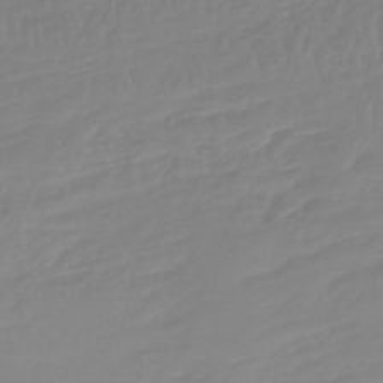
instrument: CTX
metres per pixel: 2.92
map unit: lHb
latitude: -45.3510
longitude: 72.3117
